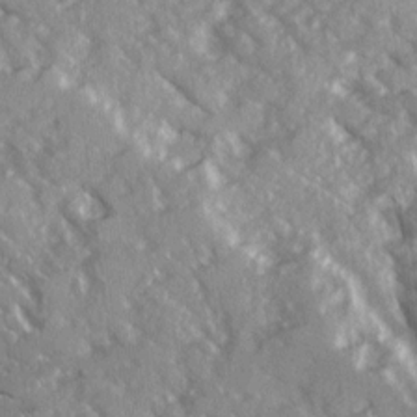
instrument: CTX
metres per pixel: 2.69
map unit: Ave
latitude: 16.4223
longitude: -130.4979
